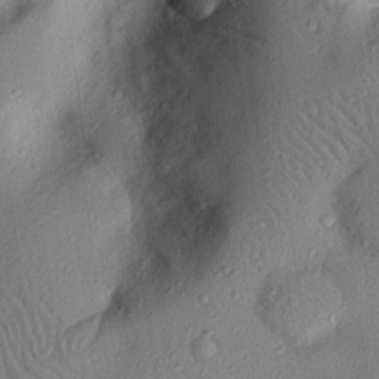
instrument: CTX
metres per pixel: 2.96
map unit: eHh
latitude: 25.3859
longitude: -76.1766
